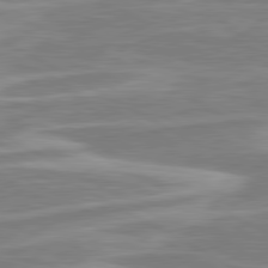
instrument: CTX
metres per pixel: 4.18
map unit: lApd
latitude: 80.6301
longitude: -173.1781
